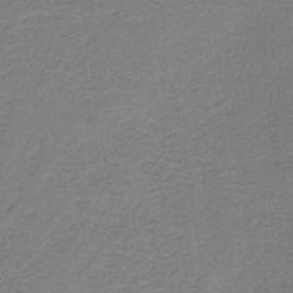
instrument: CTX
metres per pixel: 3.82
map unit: HNb
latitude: -42.4628
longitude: 49.3888
